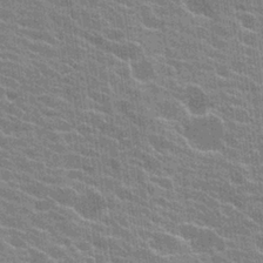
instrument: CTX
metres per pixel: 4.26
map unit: Hto
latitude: 24.4978
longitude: -43.2348
